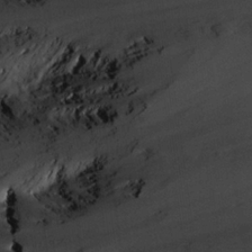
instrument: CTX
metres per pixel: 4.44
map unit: Ave
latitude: 23.1592
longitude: -132.6491
